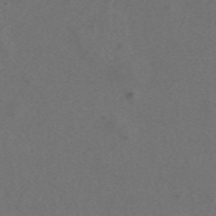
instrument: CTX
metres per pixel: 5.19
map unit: ANa
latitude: 43.9339
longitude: 27.1053
